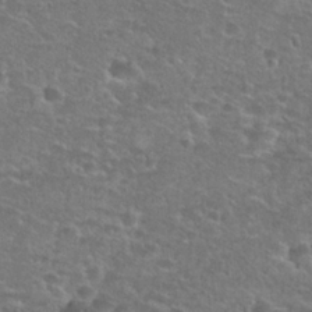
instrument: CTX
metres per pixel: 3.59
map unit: Hto
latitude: 25.6127
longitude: -49.7450
